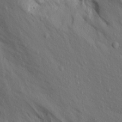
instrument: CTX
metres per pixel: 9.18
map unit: Aa
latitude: 14.5357
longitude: -142.7624
